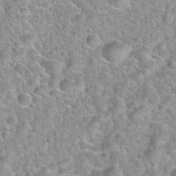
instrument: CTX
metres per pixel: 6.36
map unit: Hto
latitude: 32.6113
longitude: -51.2348
